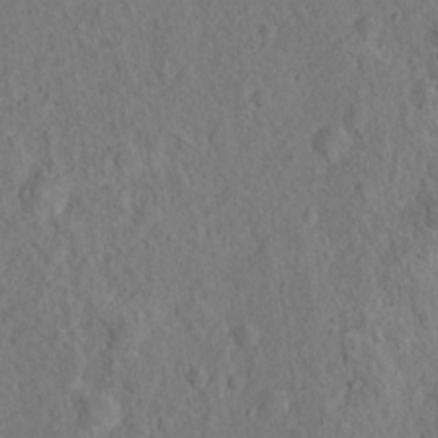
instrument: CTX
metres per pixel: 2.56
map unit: Nhu
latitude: 16.2900
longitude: -31.0459
